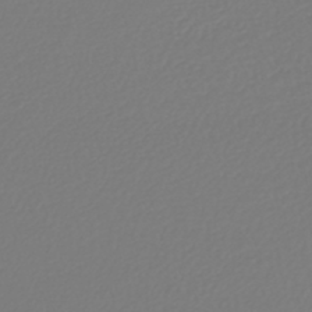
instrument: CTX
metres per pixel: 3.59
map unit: lHb
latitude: -42.9541
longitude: 60.4440
